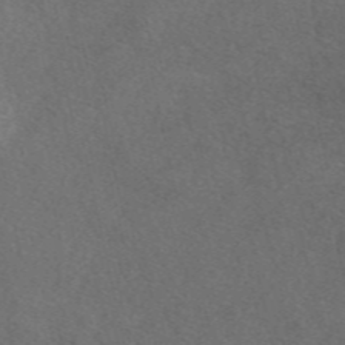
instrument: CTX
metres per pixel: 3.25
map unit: eAb
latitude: 48.1767
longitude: 107.3510
